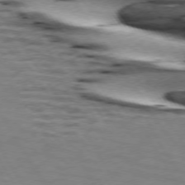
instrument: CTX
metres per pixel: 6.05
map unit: lApd
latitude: 73.8962
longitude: -52.8947
